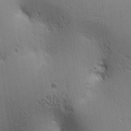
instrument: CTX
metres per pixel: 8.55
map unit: lAa
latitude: 12.4790
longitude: -107.9150
